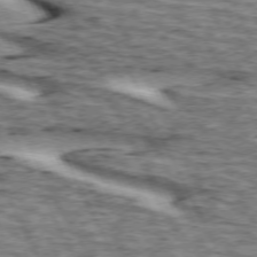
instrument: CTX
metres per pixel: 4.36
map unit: lApd
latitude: 72.9136
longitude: -54.9891
